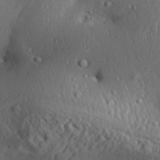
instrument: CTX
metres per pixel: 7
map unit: Aa
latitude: 31.1404
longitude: -135.0269
